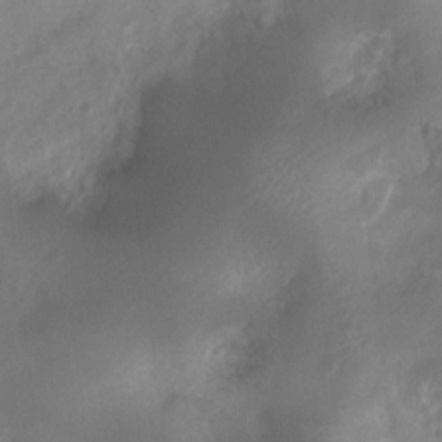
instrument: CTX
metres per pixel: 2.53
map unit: Nhu
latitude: 4.2900
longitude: -18.3089
